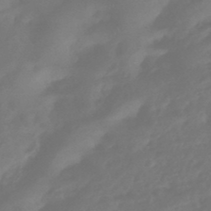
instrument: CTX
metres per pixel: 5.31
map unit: HNhu
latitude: -43.8422
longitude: 92.2739
